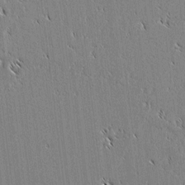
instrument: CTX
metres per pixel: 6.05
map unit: lAvf
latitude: 1.9906
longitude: -106.7057
